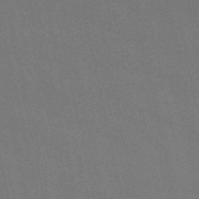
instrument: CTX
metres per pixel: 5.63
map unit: HNb
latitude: -49.3888
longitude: 59.3509
